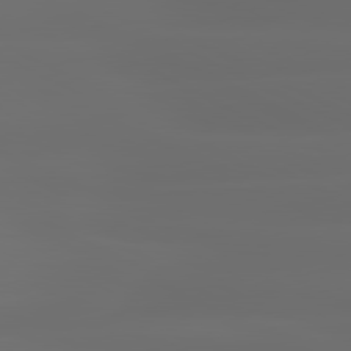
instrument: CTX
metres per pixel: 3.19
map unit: lApd
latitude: 80.8947
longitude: -136.6302
